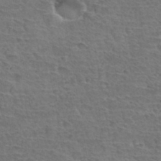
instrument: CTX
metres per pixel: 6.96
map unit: Hto
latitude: 34.8380
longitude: -43.4993
